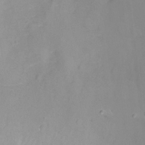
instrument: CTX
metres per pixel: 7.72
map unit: Nhu
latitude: -8.1984
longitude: -72.9514
